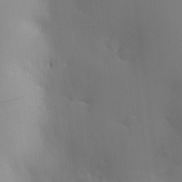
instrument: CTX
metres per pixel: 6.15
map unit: HNhu
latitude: 10.1956
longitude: 15.5210
